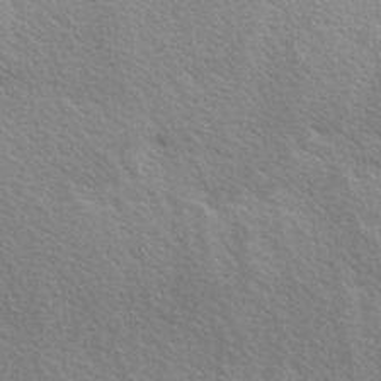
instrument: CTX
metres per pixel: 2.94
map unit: Ave
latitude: 0.4223
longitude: -114.9324
